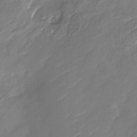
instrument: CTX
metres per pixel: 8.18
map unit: Nhu
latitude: -27.8233
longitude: -74.0633
